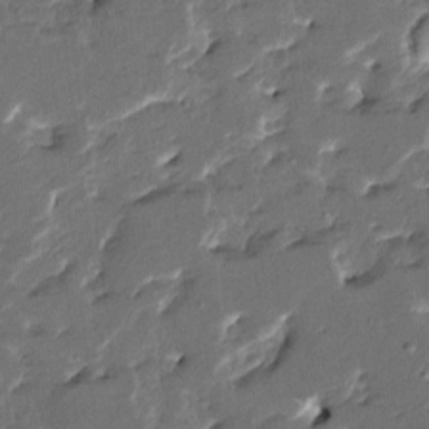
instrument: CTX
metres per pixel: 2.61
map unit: HNhu
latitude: 4.8002
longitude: -5.8394
